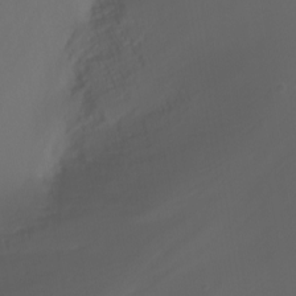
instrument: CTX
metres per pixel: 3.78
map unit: Nhu
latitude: -8.3306
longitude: -81.3671
